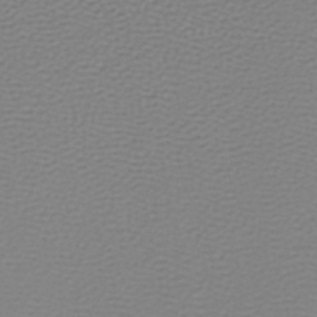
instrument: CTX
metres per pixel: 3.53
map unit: lHb
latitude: -43.5588
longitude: 72.3684
